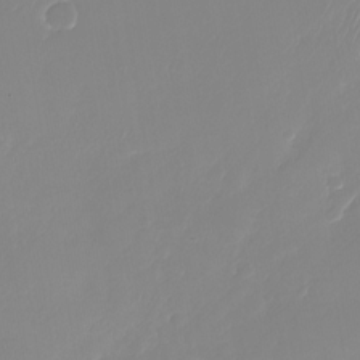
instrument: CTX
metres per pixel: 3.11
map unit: Nhu
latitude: -28.4062
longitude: -63.9906
